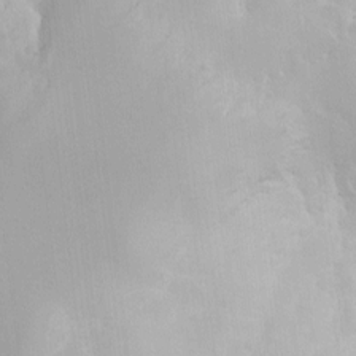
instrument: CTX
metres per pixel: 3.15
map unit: Nhe
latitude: -2.1794
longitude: -58.9892
